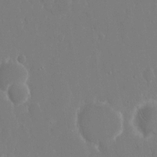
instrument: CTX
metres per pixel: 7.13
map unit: eHh
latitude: 14.4979
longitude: -71.8205
